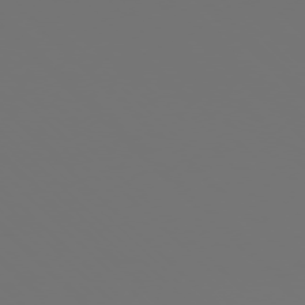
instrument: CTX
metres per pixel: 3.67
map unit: Ap
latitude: -77.3321
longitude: -62.1011
